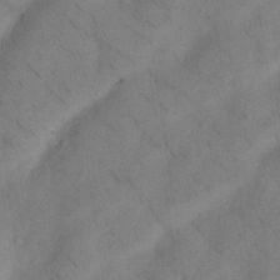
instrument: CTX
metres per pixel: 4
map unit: Nhu
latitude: 26.5924
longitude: -71.6883
